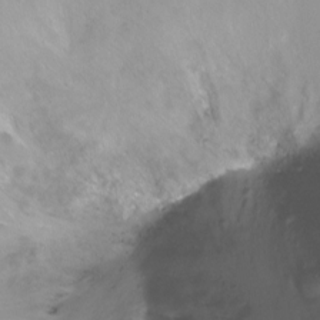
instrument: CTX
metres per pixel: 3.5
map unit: Nhu
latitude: -12.7652
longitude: -60.4601
